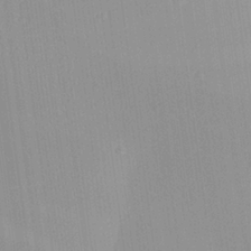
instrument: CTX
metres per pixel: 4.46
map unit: Aa
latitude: 25.1592
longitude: -137.3482
